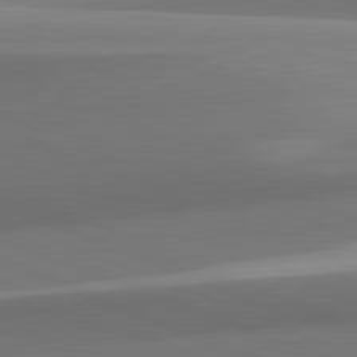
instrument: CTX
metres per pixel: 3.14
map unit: lApd
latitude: 82.1011
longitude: 142.8030
